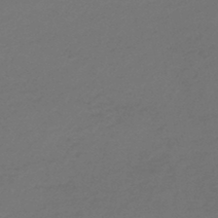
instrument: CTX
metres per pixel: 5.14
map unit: lHb
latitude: -46.2928
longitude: 67.9556
